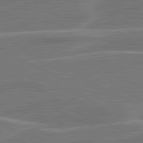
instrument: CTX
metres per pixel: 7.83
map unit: lApd
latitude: 81.2348
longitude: 121.8611
